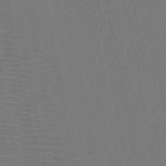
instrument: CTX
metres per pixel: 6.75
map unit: HNb
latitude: -46.8597
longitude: -40.3278
